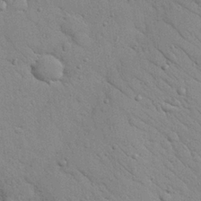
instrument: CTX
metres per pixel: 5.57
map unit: Nhu
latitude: 23.5560
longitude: -75.0270
